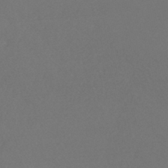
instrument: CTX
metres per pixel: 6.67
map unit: HNhu
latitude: -43.8989
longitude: 93.9745
